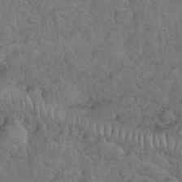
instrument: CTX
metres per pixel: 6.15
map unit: eHh
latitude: 33.8961
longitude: -65.9717
